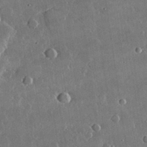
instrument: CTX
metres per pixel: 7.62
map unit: lHvf
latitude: 32.4790
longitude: -91.7261
